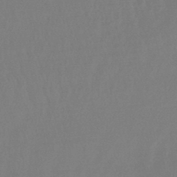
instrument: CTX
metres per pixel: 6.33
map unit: lHb
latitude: -45.5210
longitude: 70.6141
